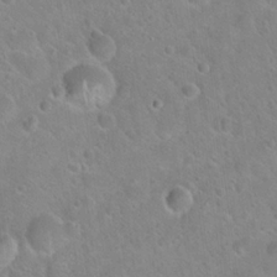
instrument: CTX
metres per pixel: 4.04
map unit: Hto
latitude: 21.8961
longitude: -50.8569
